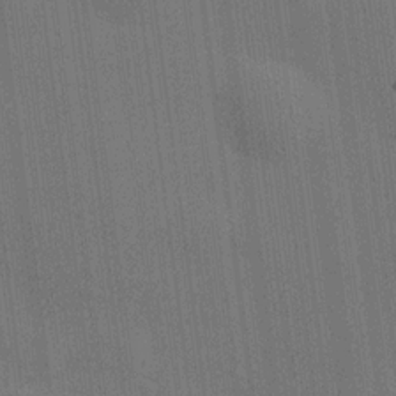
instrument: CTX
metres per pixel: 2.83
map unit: HNhu
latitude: 13.8583
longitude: 14.3307
